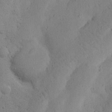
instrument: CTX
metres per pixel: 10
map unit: Nhu
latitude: 20.6491
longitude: -74.4412
